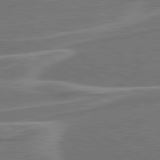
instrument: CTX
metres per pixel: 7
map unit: lApd
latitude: 81.1025
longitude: 128.4062
